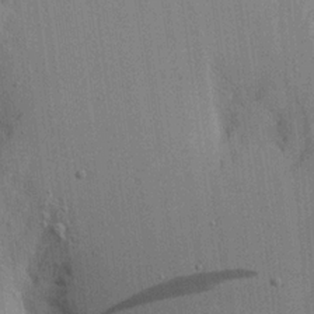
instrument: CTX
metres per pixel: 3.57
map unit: Aa
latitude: 20.9325
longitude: -144.1955
